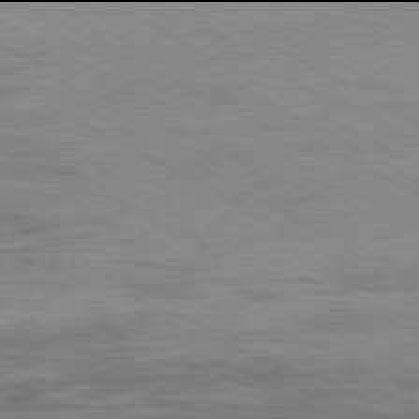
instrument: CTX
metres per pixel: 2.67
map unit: Ap
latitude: -82.0094
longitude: -73.5372
